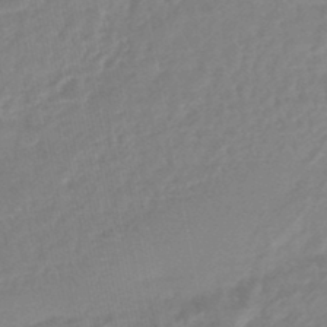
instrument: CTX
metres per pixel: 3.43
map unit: HNhu
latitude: -45.7856
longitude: 92.2739
